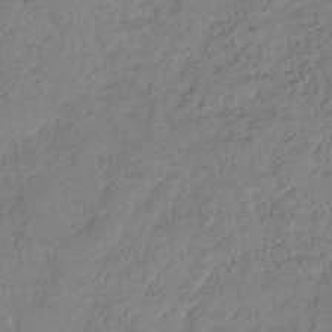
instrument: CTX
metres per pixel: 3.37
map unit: lHb
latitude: -37.5021
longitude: 68.5951
